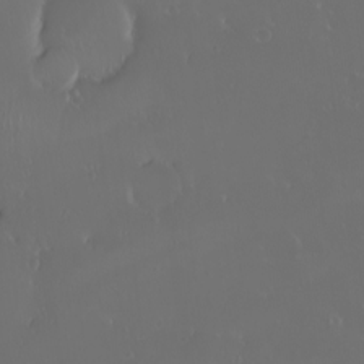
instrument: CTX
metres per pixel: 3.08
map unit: eHh
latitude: -2.5384
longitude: 20.1039
